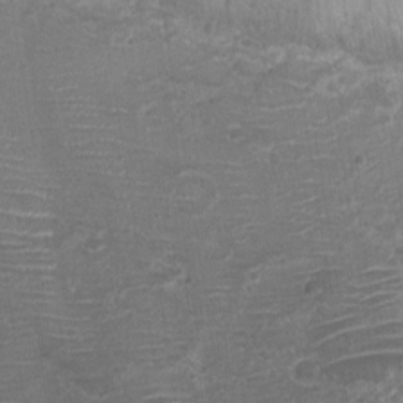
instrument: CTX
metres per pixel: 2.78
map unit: Ht
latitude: -1.2943
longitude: -16.7246
